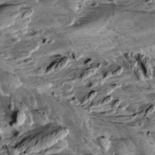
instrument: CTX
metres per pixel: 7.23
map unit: Aa
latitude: 10.2712
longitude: -141.1214
